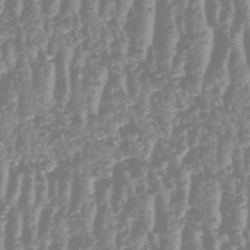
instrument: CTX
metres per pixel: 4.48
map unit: HNhu
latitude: -48.4251
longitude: 29.3510
